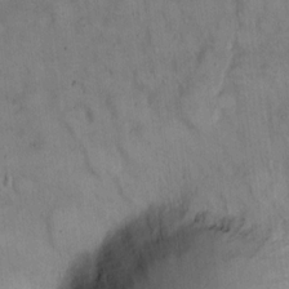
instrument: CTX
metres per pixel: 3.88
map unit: Hto
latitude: 14.3279
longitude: -59.9717
